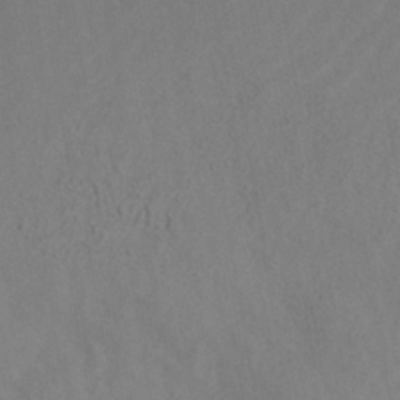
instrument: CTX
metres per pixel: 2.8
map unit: HNhu
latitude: -39.5021
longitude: 101.2187
